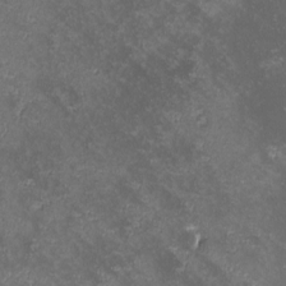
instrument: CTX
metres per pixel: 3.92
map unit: lHvf
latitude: -13.0298
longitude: -99.6316
